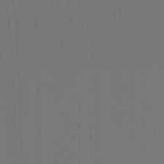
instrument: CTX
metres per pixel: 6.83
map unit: Ht
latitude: -4.7841
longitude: -26.9892
